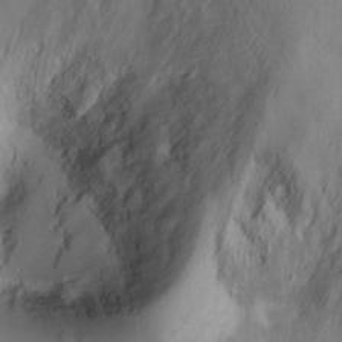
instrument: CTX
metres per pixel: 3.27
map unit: Ht
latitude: -2.4251
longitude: -14.5735
